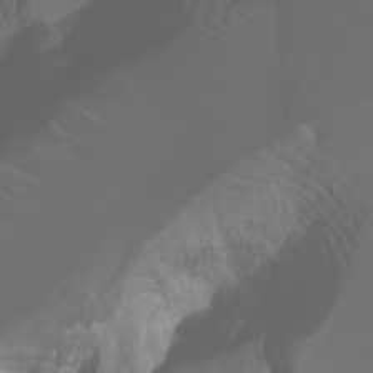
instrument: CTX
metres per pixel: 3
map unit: Htu
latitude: -5.0675
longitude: 138.4251
